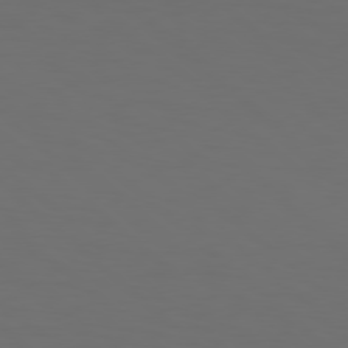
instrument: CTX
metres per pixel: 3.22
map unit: Hpe
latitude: 78.6113
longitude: -175.9717
